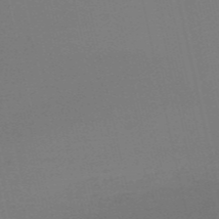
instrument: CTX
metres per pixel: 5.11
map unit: HNb
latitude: -55.0676
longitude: -43.2915
